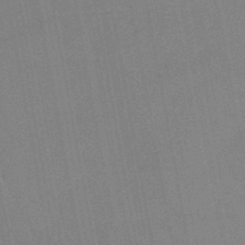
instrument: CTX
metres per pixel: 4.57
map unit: lHb
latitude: -45.5210
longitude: 78.6140
